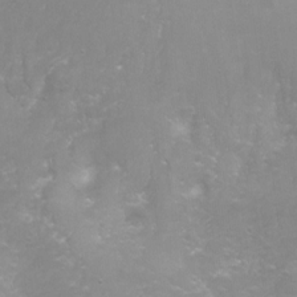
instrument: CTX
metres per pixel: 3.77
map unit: Hto
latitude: -6.3495
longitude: -49.4804
